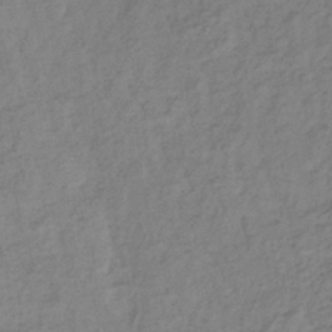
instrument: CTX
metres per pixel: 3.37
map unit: lHb
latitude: -36.8219
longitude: 71.7289
